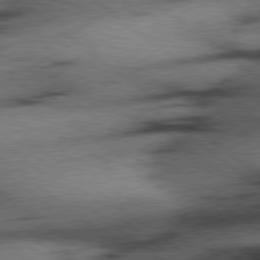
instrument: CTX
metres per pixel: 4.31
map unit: Hpe
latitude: 78.2712
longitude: -154.8569
